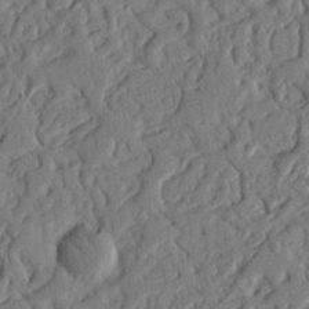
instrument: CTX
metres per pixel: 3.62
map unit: Nhu
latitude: 18.9136
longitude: -78.1389
